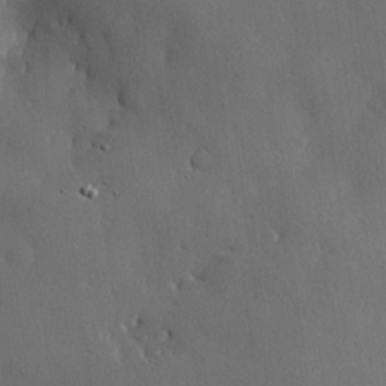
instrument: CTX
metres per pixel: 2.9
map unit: lHvf
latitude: 22.0255
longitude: 146.3495
